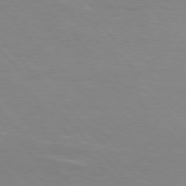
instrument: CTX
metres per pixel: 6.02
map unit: Hpe
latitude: 76.4979
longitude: -155.8772
